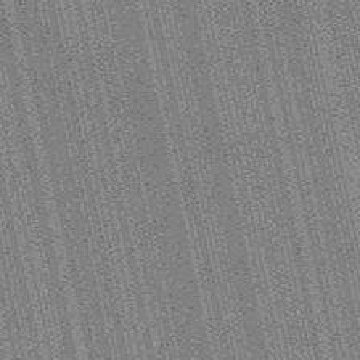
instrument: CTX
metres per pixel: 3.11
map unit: HNb
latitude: -51.8233
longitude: -49.6505
